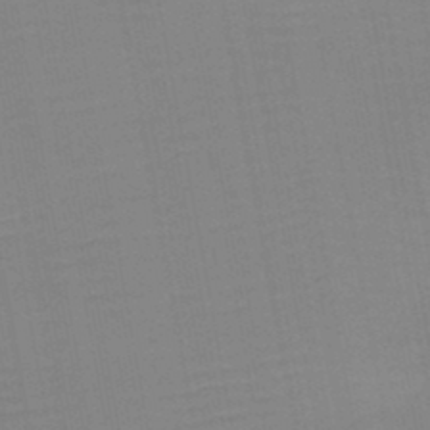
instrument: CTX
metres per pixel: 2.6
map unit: HNb
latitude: -47.0108
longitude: -48.4790
